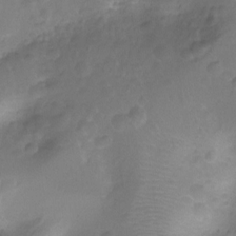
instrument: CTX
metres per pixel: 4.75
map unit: Nhu
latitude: -14.8597
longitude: -26.0822
